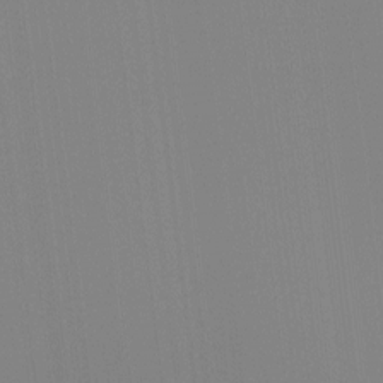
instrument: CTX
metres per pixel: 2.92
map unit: Hto
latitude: -8.4062
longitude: -51.3670
